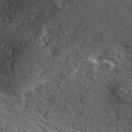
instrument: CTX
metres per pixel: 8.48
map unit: ANa
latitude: 42.5546
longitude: 53.2942
